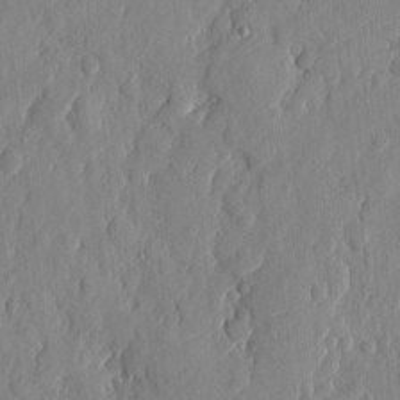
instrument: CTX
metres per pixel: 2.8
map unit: eHh
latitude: 6.2334
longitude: -73.4616
